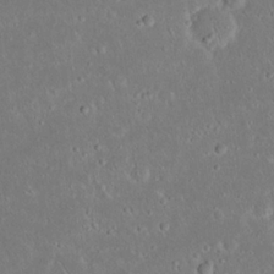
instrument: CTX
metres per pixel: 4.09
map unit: Nhu
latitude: 23.2537
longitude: -71.2159
